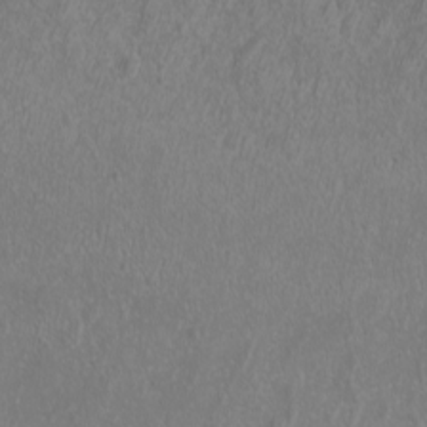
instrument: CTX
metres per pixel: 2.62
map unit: Nhu
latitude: -7.2754
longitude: -76.2900
